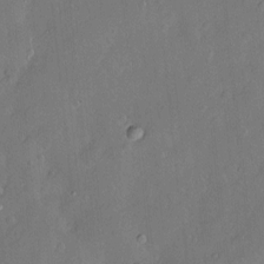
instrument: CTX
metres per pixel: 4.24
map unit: Hve
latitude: -11.2943
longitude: 175.5777
